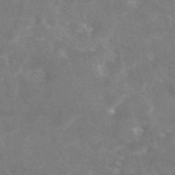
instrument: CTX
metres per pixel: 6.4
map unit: eAb
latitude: 47.3104
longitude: 119.6533
